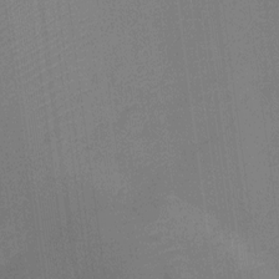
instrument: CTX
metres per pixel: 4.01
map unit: Nhu
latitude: -12.8408
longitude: -24.0444
